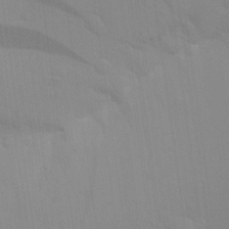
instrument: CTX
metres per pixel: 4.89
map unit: Aa
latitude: 24.7246
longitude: -145.6316
